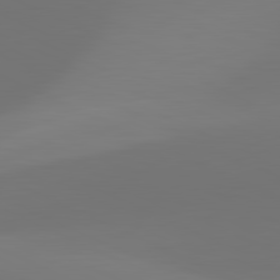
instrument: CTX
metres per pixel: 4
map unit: lApd
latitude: 81.7072
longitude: 129.0298
